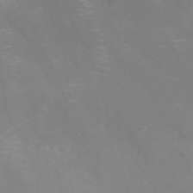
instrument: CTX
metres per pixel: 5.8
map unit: ANa
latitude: 36.5168
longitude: 14.0472
